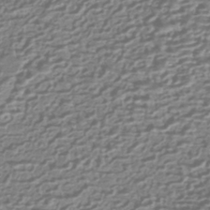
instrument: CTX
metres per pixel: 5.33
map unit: HNhu
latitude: -43.5588
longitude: 99.4832
